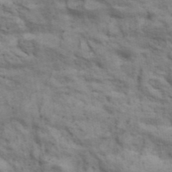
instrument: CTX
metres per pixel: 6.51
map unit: ANa
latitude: 42.1200
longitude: 17.5399
